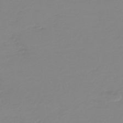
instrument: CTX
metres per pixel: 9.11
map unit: HNb
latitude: -45.9178
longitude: 54.7085
